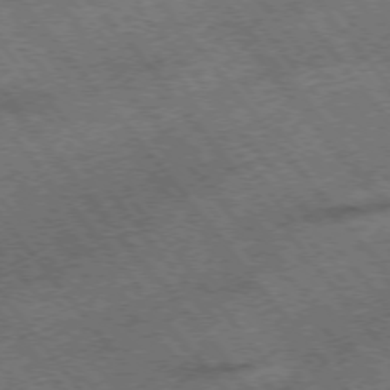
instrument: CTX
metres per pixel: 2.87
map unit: Hpe
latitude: -75.6344
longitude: -18.3656
